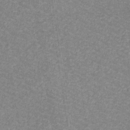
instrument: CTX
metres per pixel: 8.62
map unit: lHb
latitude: -32.0283
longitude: 66.8408
